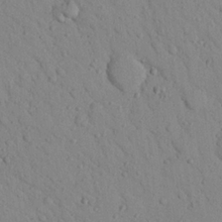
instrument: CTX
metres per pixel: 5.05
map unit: Nhu
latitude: 22.7624
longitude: -75.9528
